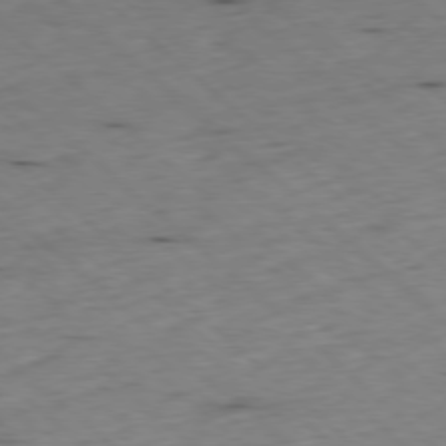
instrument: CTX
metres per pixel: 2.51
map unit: Ap
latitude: -78.3495
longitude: -60.5734
